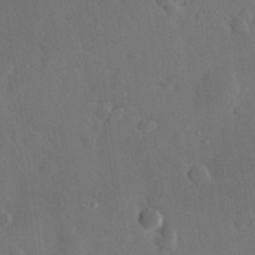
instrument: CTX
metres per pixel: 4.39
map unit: eHh
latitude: 30.8380
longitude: -78.5168
